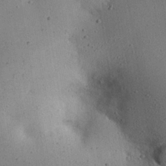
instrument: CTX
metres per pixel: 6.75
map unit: Nhu
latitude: 25.3670
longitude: -71.7449
